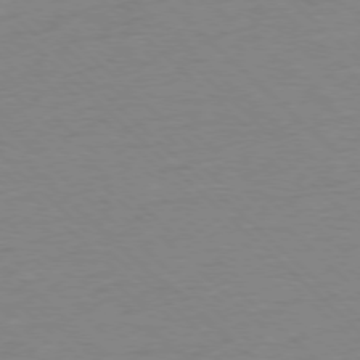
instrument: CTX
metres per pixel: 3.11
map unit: Ap
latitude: -77.5021
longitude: -84.7624
